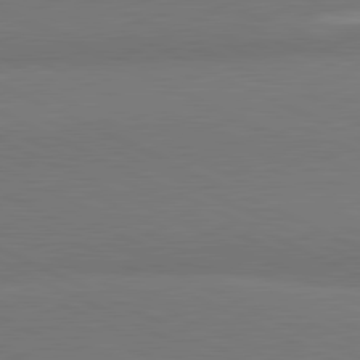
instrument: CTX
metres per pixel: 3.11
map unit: lApd
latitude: 81.7450
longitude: 157.8422
